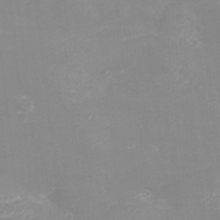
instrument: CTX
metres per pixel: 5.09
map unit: eHh
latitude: -4.0661
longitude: -75.2726
